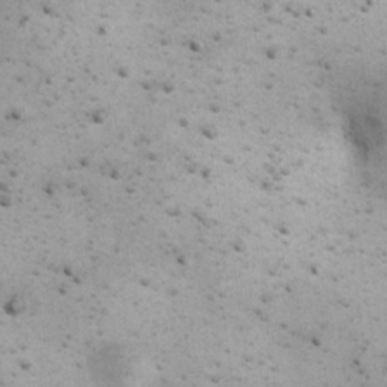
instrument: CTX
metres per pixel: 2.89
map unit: eHh
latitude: 22.6112
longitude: -69.7261
